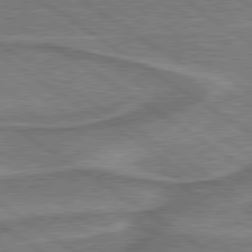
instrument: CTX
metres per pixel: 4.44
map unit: lApd
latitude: 79.7450
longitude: 172.9919
